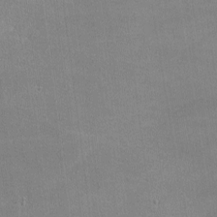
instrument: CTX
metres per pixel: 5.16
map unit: lHvf
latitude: -11.3321
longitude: -101.6883
